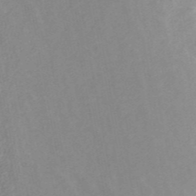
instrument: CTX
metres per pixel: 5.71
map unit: ANa
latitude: 45.1970
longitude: 24.0094
